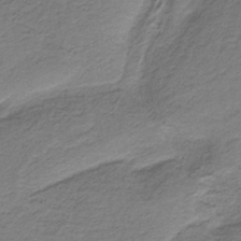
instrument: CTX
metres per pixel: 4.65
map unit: HNb
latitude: -37.3698
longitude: 54.3306
